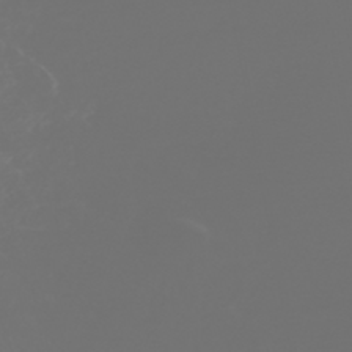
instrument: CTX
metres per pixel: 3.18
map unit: Nhe
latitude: -47.0864
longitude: -171.3859
